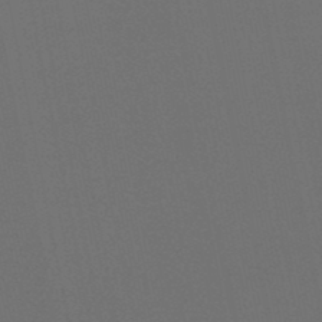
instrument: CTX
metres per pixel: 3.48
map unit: lHb
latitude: -47.9745
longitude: 69.0297
